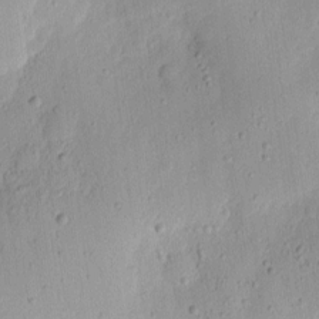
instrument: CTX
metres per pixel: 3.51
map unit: eHh
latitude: 8.1578
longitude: -72.2523
